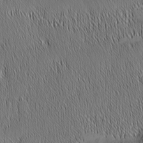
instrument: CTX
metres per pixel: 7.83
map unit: Nhu
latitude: -6.5007
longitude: -151.8394
